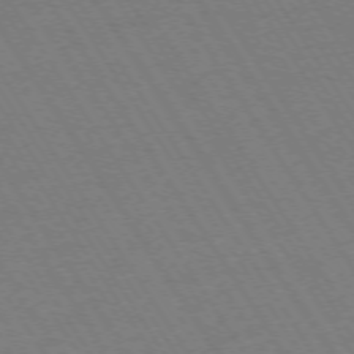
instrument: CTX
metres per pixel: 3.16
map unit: Ap
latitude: -73.8233
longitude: -71.6316
